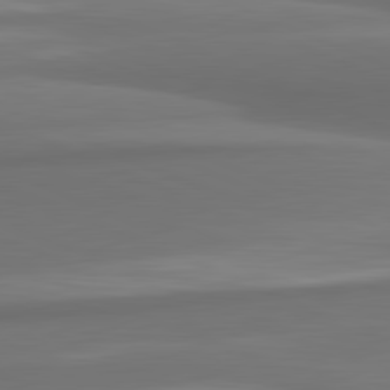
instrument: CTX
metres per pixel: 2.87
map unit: lApd
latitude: 81.9150
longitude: 171.9745
